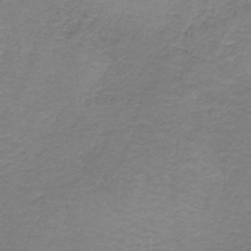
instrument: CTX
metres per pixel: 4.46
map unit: HNb
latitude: -35.9745
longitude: 53.6910
